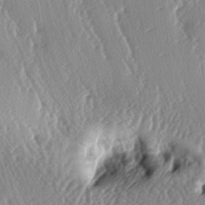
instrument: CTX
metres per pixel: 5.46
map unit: lAa
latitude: -6.7463
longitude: -124.6113
